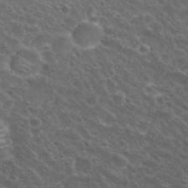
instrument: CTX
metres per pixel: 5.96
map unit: Nhu
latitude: 29.5749
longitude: -49.0647
